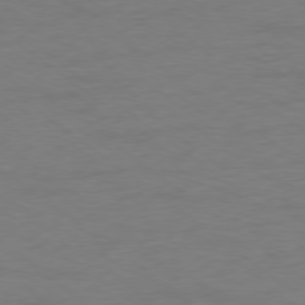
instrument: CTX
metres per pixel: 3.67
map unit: Ap
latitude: -78.9163
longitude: -68.7624
